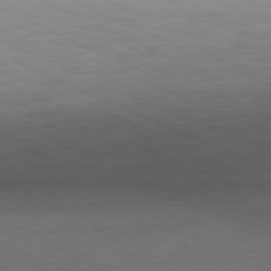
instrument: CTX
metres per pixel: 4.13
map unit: Ap
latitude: -81.4455
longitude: -61.9717
